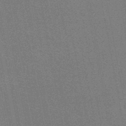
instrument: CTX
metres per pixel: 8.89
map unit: HNhu
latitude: -47.4265
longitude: 99.8044
